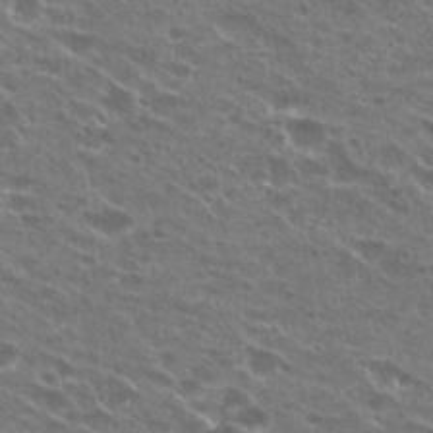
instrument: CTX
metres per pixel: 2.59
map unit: Hto
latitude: 23.9150
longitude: -41.9717
